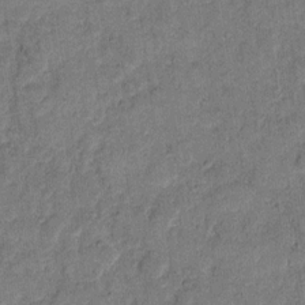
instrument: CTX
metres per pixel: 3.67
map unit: eHh
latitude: 12.0633
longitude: -65.0080
